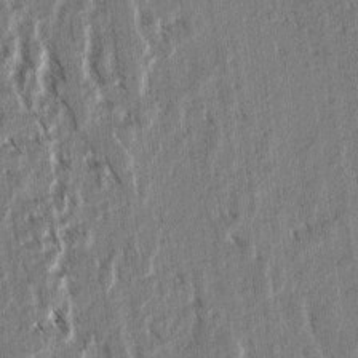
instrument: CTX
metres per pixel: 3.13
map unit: lAvf
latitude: 3.3481
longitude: -105.9150
